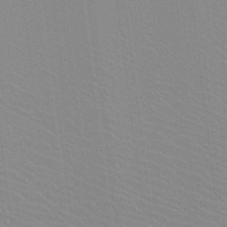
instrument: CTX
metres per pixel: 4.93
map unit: Htu
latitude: -12.0850
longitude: -71.5560
